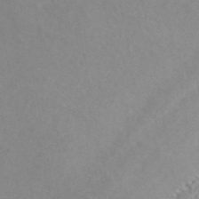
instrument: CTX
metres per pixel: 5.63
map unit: ANa
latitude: 46.0822
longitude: 49.9745
